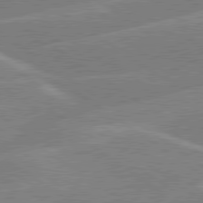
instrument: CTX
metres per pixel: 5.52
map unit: lApd
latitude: 79.6694
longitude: -130.0633
